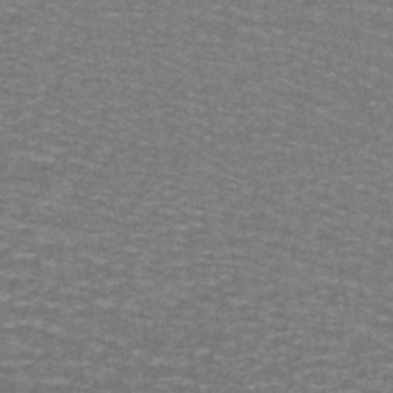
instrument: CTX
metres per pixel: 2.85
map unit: lHb
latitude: -43.6532
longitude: 54.9164
